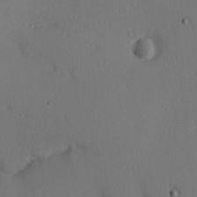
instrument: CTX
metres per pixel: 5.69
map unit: Hve
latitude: 13.9717
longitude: -90.1200
